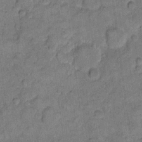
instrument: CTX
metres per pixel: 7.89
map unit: eHh
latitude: 11.2159
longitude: -63.8962
